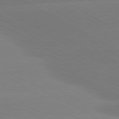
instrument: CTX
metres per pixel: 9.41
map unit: lApd
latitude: 80.8569
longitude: -153.1214
